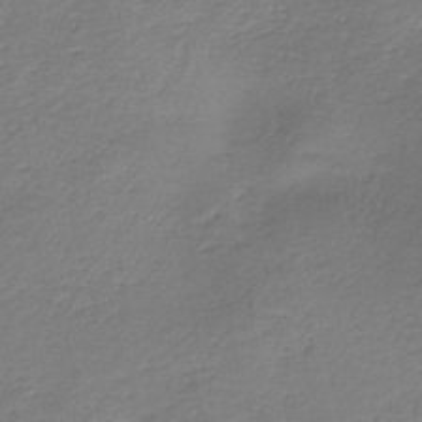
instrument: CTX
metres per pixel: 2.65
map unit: HNb
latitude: -40.8408
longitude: 50.1417
